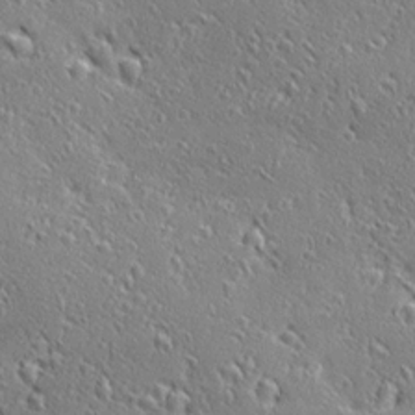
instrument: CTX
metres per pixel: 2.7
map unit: Ave
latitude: 20.8569
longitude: -136.4034
